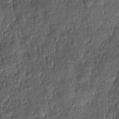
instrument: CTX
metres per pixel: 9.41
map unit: Ave
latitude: -10.6519
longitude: -119.8205
